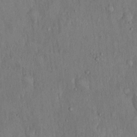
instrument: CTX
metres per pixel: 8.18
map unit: Hto
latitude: 15.8206
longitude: -60.6112
